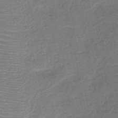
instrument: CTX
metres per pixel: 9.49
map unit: HNb
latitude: -48.6141
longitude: -45.3104
